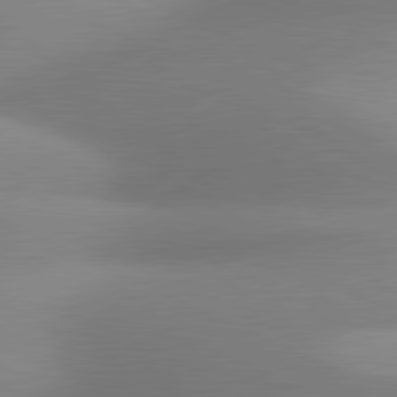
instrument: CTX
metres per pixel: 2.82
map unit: lApd
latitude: 80.9703
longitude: 130.8597
